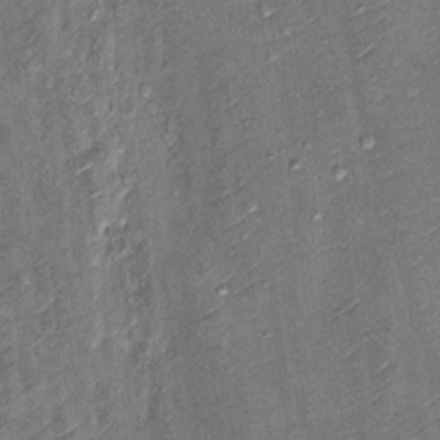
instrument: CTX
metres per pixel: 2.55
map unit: Hto
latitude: 10.9703
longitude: -36.6679
